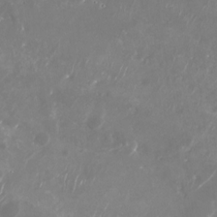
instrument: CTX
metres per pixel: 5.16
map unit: Nhu
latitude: -29.4077
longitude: -69.9906
